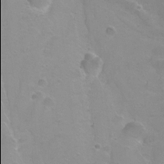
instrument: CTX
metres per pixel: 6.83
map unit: Ht
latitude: 0.5545
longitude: -45.9906
